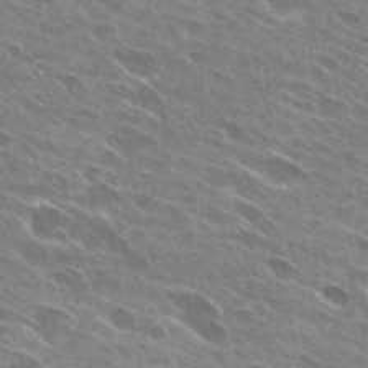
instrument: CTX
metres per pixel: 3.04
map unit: Hto
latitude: 28.5546
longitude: -44.1766
